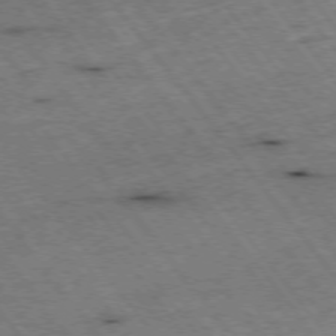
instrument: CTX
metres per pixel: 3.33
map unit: Hpe
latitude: -75.5399
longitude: -17.5371
